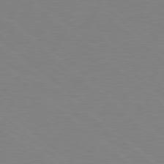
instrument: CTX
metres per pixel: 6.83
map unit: Hpe
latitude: 78.5546
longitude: -148.0633
